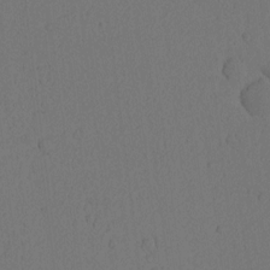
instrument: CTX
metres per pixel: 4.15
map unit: Nhu
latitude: -6.1417
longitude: -153.2159
